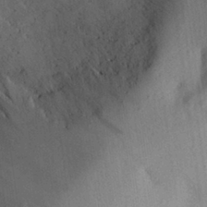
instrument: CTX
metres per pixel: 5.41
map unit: Aa
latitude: 28.6679
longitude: -145.5182
